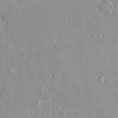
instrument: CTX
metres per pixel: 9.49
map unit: HNhu
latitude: 2.6868
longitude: 7.4454
